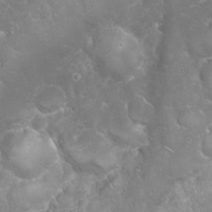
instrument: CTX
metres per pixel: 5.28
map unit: Nhu
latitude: 24.1577
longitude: -59.9717
